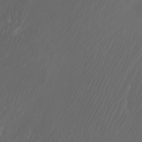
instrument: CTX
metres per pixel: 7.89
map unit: Htu
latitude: -5.2565
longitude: -73.8962
